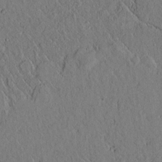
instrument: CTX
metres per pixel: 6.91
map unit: lAvf
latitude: 5.8205
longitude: 159.3509
